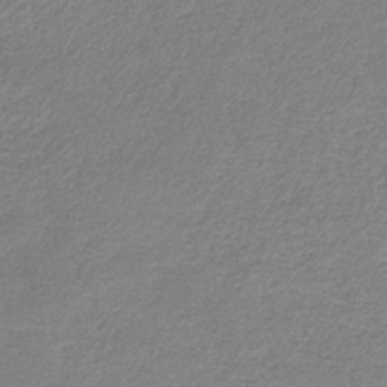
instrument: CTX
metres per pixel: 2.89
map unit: HNb
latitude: -34.1984
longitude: 55.7289
